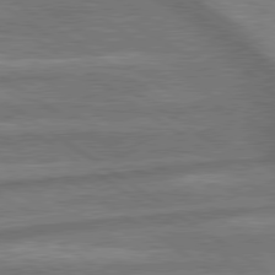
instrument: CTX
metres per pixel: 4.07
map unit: lApd
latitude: 79.6505
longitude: -171.5749
